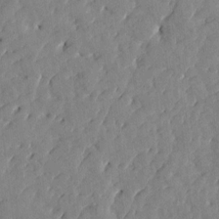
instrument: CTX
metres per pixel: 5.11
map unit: Htu
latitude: 1.3292
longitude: 179.5399
